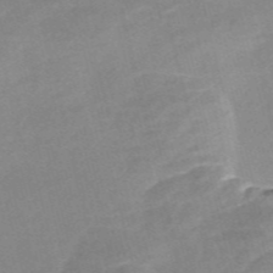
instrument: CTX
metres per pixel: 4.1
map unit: Nve
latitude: -56.9164
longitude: 58.6329
